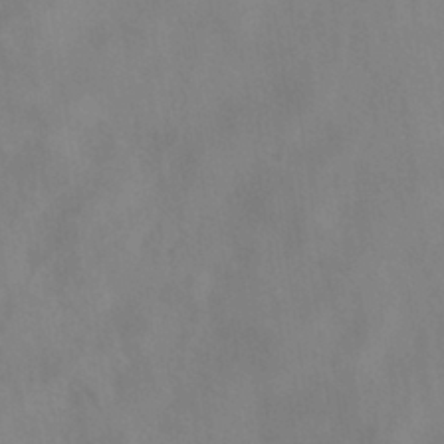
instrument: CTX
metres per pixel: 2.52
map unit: ANa
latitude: -39.3132
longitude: 96.0661
